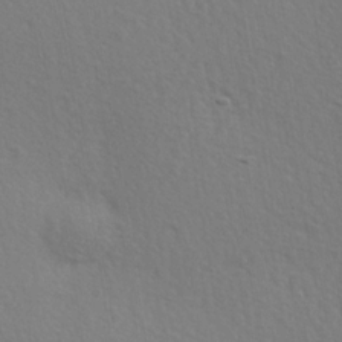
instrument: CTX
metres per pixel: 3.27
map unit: Hve
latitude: 2.8002
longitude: -124.2522
